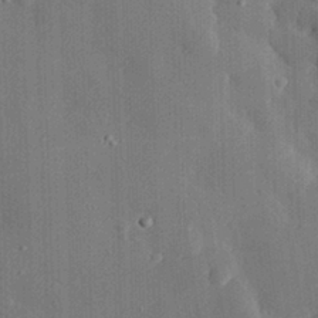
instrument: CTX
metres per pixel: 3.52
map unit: eHh
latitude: 29.0458
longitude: -80.1011
